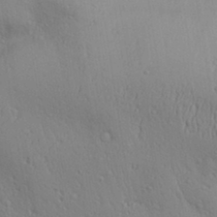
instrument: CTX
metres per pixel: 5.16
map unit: Aa
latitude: 31.4049
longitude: -145.0080
